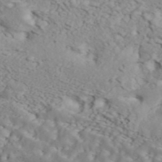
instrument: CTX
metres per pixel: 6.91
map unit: ANa
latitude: 43.8583
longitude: 45.0298
